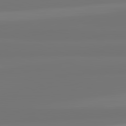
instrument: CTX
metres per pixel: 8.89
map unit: lApd
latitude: 82.2522
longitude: -177.9528
